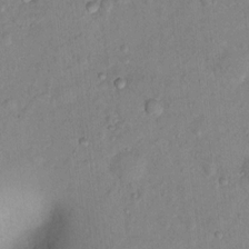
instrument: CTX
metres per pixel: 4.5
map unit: Nhu
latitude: 13.8395
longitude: -36.9325
